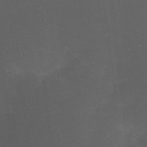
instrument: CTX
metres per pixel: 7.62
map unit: HNhu
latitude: 5.8772
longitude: 14.4629
